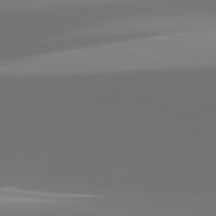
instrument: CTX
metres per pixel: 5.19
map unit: lApd
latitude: 82.2900
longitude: -150.1389
